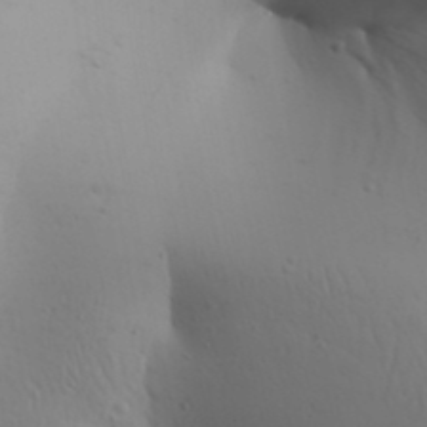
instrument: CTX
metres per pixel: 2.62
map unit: Aa
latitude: 30.5357
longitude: -146.1578
